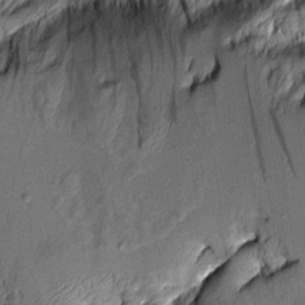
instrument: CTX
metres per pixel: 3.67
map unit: Aa
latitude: 8.0633
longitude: -128.3278
